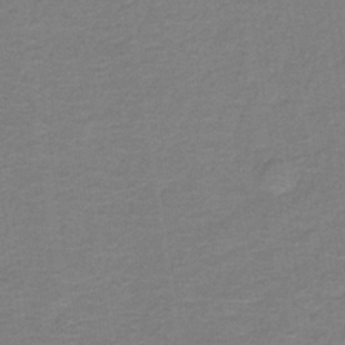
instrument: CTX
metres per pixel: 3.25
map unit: lHb
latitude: -34.7274
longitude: 65.1620
